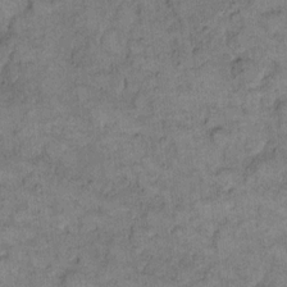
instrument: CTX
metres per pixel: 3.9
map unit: eHh
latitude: 12.8569
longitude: -65.1403
